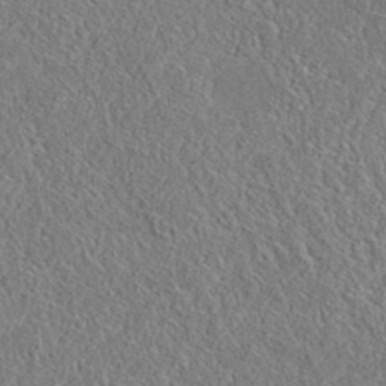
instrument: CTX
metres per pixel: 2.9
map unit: eAb
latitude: 35.6316
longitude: 111.5210
